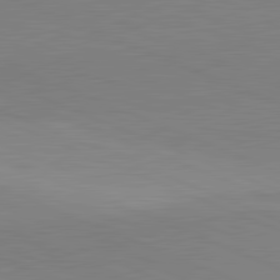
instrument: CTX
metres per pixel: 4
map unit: lApd
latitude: 81.9717
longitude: 137.9367
